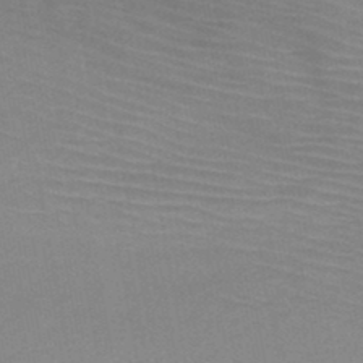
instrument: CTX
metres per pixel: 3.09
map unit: HNb
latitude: -46.4440
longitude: -44.9702
